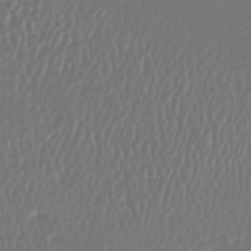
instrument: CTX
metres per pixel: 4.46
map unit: HNhu
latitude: -46.5762
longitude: 105.2565
